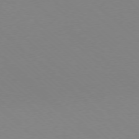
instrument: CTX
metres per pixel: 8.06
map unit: Ap
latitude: -78.0850
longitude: -91.1592
